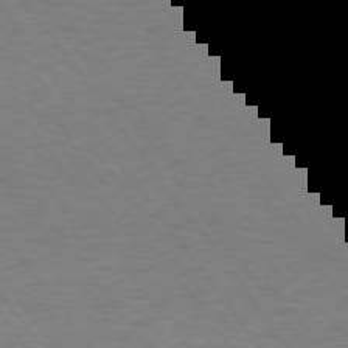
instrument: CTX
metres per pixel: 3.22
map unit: Hpe
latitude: 75.0647
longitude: -132.8191
